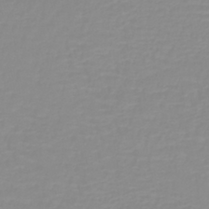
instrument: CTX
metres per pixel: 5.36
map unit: lHb
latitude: -40.1606
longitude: 60.1228
